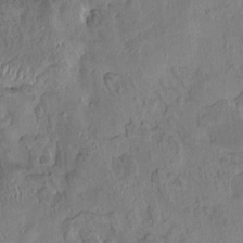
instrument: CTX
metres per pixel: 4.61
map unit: HNhu
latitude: 5.3859
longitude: 10.8975
